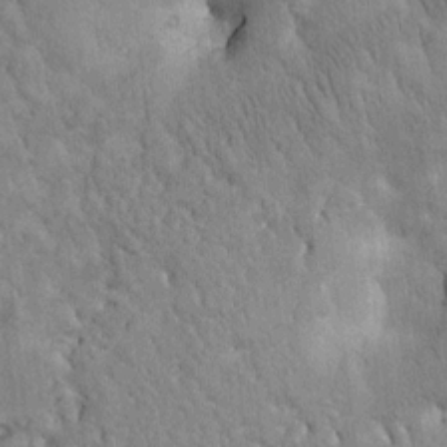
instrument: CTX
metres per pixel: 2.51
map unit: Htu
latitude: 0.7624
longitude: 174.3495
